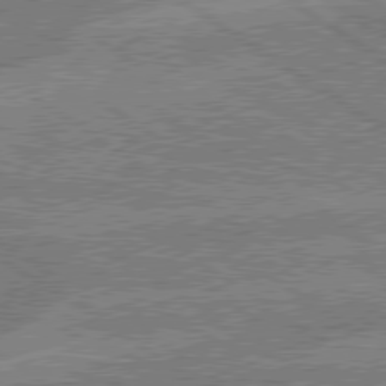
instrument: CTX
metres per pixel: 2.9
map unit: lApd
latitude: 79.3104
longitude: -162.4034
